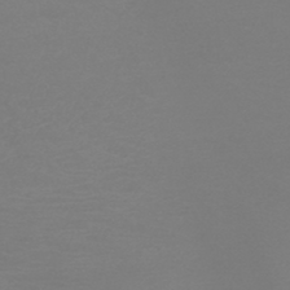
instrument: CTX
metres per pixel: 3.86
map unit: HNb
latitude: -45.4454
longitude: -46.1767
